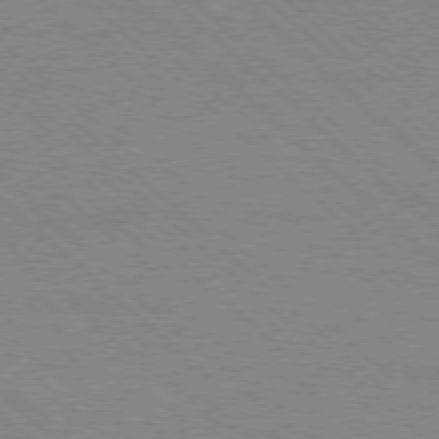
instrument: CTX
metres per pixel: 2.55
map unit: Ap
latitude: -78.1794
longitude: -85.1970
